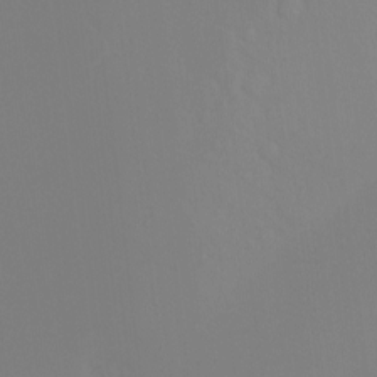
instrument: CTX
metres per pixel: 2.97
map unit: Hto
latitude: -8.6896
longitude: -45.8961
